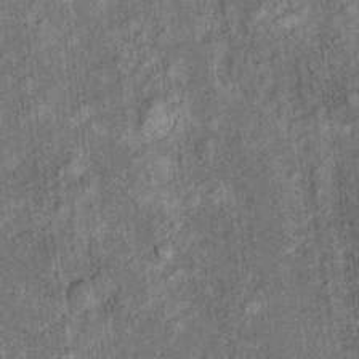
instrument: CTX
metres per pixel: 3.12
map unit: Ht
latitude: 9.8583
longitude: -38.1200
